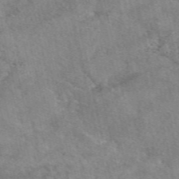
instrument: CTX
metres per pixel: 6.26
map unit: eAb
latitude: 48.9136
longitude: 121.7855
